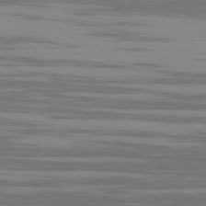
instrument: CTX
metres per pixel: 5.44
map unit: Ap
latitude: -79.7477
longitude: -103.7638
